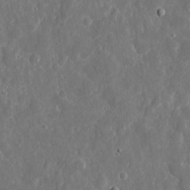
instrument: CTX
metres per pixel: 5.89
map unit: eHh
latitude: 9.7450
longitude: -72.0255
